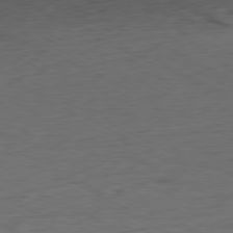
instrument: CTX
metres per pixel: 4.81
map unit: Ap
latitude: -80.1228
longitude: -82.5167
